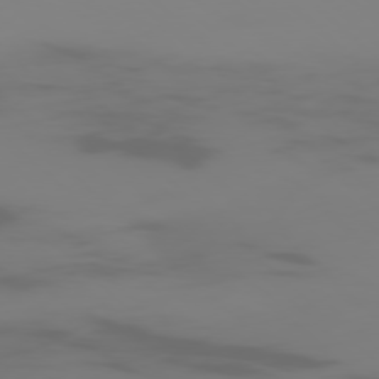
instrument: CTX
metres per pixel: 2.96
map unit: Ap
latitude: -77.8611
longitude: -63.4049
